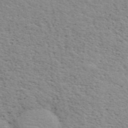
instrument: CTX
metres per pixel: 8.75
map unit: ANa
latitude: 49.1970
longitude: -73.8773
